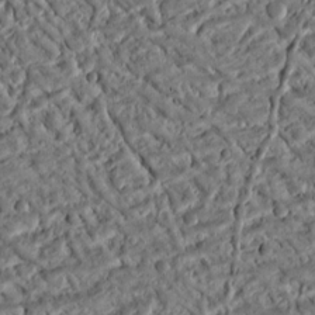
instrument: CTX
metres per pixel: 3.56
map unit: Ht
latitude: 11.8206
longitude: -75.5182
